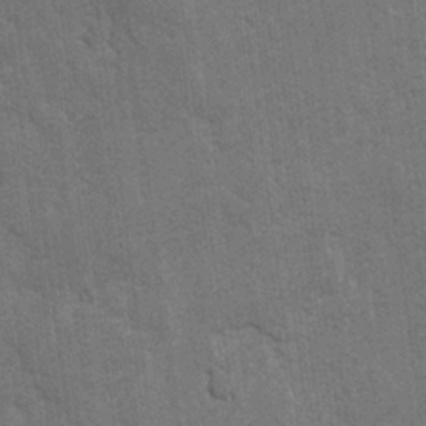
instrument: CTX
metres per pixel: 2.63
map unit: lAvf
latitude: -5.3698
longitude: -114.3467
